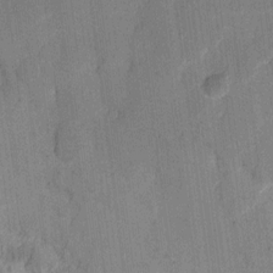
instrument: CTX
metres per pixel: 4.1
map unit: eHh
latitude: 11.4993
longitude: -66.7435
